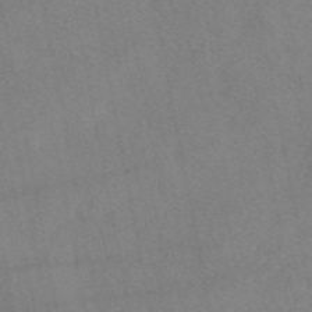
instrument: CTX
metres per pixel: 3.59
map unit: eAb
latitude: 47.8962
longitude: 120.1228
